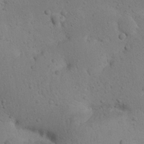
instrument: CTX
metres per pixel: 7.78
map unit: Nhu
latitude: 22.6112
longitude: -72.5357
